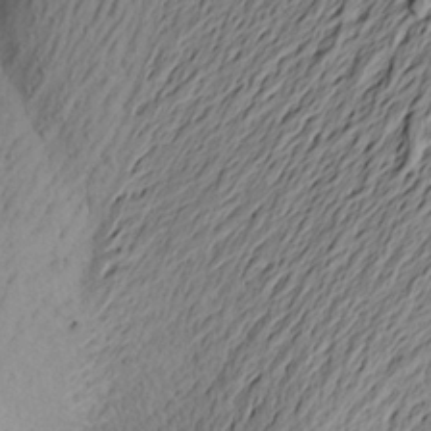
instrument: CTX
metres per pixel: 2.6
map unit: Aa
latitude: 22.5546
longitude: -148.9892
